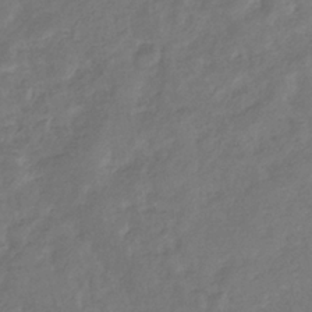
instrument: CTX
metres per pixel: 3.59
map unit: eHb
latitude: -34.5007
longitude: 75.7289
